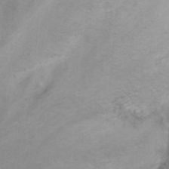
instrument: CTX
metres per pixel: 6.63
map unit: Nhu
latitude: -3.2564
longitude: -73.1593
